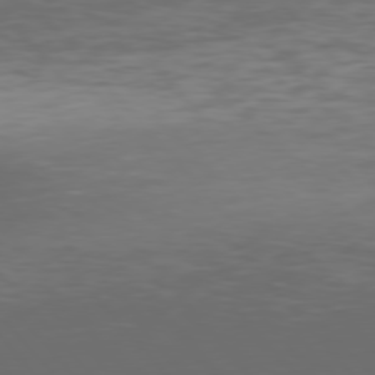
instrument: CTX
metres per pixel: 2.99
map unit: Hpe
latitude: 76.5168
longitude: -168.4601
